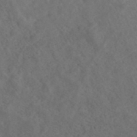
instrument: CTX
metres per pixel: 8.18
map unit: ANa
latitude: 42.2145
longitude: 26.9730
